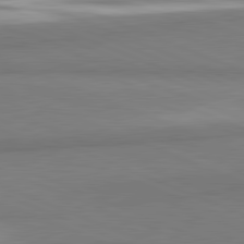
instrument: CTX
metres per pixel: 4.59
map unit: lApd
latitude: 81.8772
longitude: 160.4818
